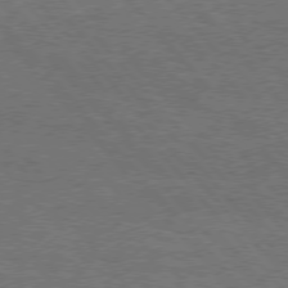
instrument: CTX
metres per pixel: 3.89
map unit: Hpe
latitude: 75.5749
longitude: -152.1389
